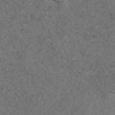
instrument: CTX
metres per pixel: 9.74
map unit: eAb
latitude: 46.6491
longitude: 118.3117
